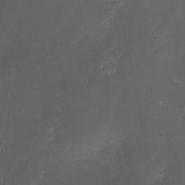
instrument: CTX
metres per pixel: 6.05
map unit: Aa
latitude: -7.8800
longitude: -77.4804
